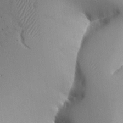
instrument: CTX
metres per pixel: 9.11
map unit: Aa
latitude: 24.6490
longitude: -129.0647
